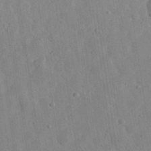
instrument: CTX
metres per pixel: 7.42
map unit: eHh
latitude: 33.0270
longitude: -78.3468
